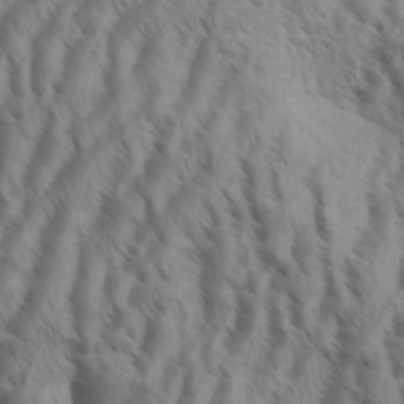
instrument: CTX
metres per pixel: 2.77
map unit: Aa
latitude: 34.0444
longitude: -138.7624
